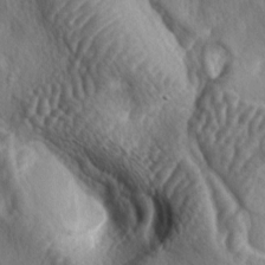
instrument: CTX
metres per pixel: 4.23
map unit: lAa
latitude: -5.4454
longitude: -124.3467
